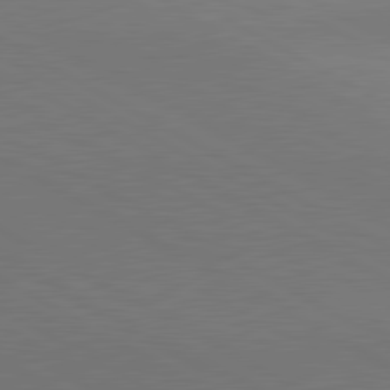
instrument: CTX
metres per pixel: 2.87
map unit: lApd
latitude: 81.1025
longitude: 147.3320
